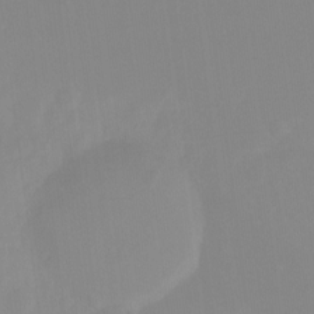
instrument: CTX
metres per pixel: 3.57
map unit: Ht
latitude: -13.4266
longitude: -58.1578
